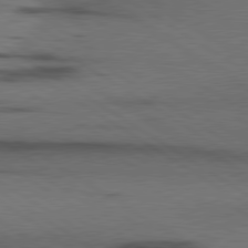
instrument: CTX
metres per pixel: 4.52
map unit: lApd
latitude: 79.8395
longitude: 168.4440
